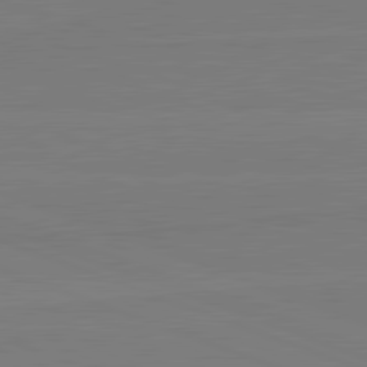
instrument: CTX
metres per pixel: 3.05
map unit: lApd
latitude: 82.0444
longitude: 164.2362
